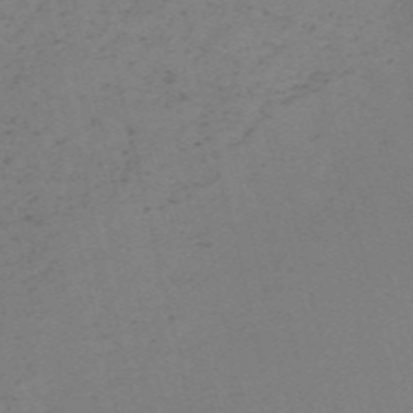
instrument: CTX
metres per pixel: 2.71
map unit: HNb
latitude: -55.7100
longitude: -41.7260
